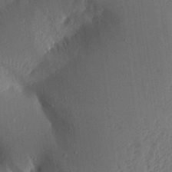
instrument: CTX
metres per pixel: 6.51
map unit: Aa
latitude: 15.4049
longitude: -147.8773
